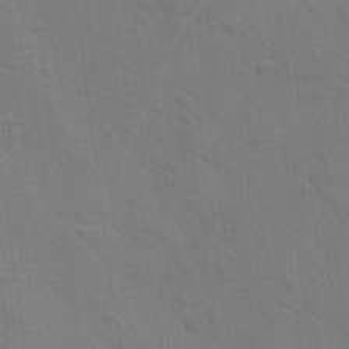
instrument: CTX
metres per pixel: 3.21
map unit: lAvf
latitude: -9.1998
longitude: -120.0822
